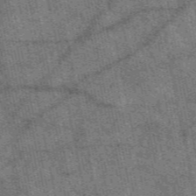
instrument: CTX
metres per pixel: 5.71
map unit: eAb
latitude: 51.0080
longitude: 114.8408
